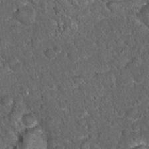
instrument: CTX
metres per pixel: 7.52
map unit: Hto
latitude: 15.8962
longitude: -34.7624
